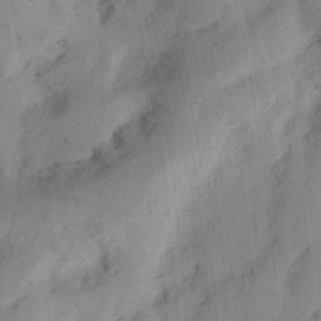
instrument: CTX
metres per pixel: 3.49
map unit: Ht
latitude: 12.7624
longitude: -74.5735
